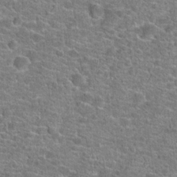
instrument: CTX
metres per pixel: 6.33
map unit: Hto
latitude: 20.1956
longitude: -43.7639
